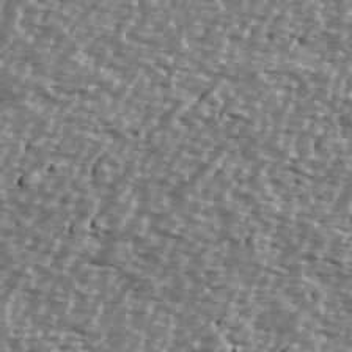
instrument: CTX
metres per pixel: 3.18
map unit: Ave
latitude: 39.8583
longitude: -112.4979
